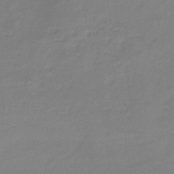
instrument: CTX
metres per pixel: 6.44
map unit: HNb
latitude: -34.6896
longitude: 52.5195
